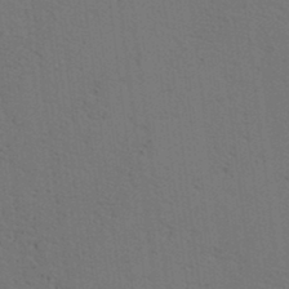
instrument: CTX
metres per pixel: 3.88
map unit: lAa
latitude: 12.6869
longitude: -108.2900
